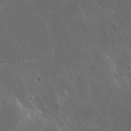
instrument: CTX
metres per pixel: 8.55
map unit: Hto
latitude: 19.5560
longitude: -57.2348
